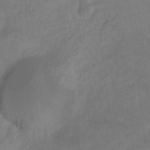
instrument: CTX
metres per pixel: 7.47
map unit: Ht
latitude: -9.6533
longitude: -39.4615
